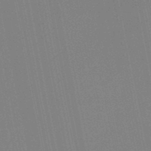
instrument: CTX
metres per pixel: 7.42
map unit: lHb
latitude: -48.9731
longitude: 67.2754
